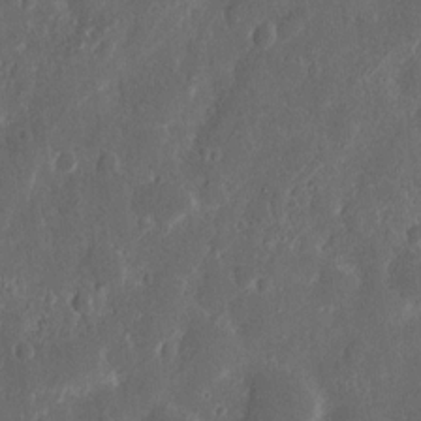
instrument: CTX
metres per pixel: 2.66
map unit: Nhu
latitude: 13.7261
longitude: -73.4805
